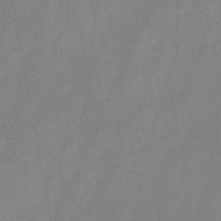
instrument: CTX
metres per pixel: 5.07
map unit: HNb
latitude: -45.8800
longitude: -38.4034
